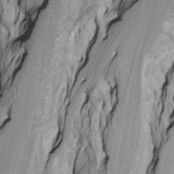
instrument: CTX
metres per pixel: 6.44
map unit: Htu
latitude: -7.8422
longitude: -65.3671
